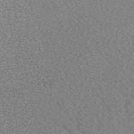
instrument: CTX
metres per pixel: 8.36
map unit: eAb
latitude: 49.3482
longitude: 108.3684
